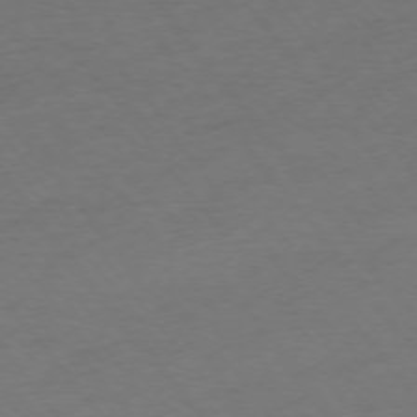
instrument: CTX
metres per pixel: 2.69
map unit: Ap
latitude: -75.3699
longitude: -67.0269
